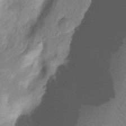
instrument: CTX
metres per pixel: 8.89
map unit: Ht
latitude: -10.5007
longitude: -39.8772
